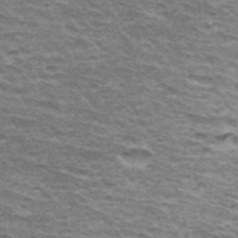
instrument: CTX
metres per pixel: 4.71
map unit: Hto
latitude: 34.9513
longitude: -42.5168
